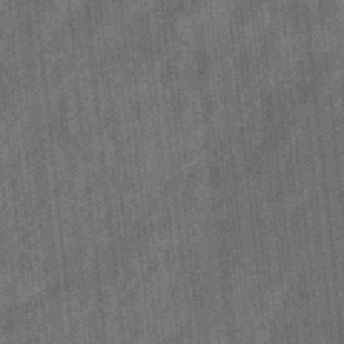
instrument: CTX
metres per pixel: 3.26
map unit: eHb
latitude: -34.5952
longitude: 79.0486
